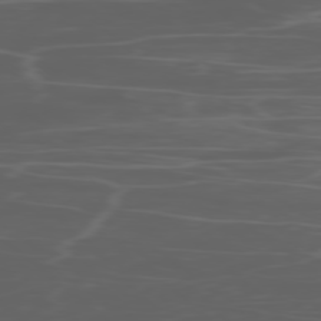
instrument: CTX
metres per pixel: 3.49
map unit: Ap
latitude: -78.9163
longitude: -71.8394
